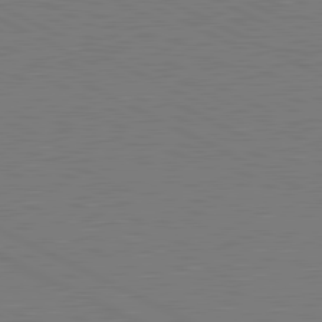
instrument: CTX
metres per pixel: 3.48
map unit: lApd
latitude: 81.4993
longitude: 151.1809
